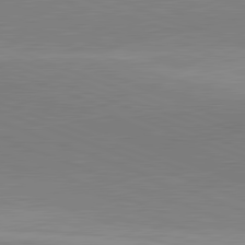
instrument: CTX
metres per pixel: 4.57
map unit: lApd
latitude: 81.8772
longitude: 136.3495
